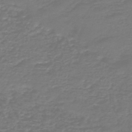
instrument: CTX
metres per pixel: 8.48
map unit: HNb
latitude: -47.3509
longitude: 53.1809
